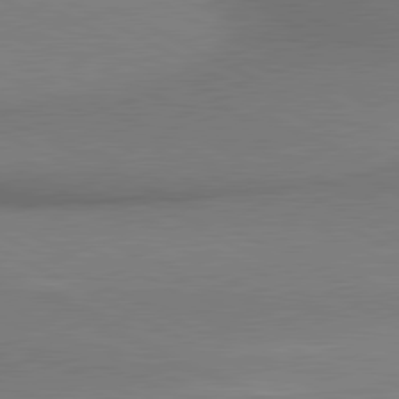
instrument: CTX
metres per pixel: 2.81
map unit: lApd
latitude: 80.8758
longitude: 162.5196
